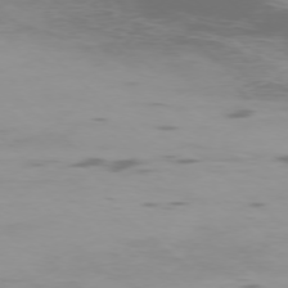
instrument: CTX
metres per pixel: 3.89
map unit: Ap
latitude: -76.5007
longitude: -68.0444
